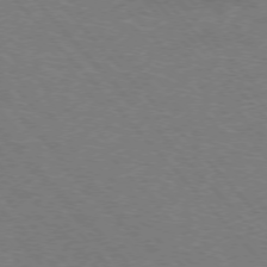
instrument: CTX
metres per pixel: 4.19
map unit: Hpe
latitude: -76.3117
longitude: -12.6302
